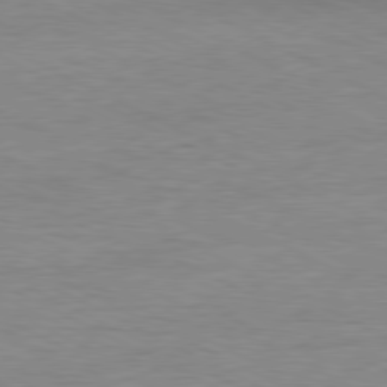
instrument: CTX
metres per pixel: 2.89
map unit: Ap
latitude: -80.9731
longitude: -85.6316
